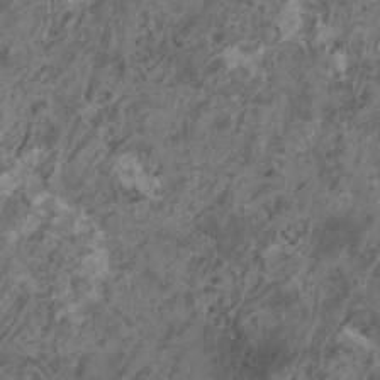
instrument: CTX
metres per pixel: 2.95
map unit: HNhu
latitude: 0.5923
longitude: 4.7841
